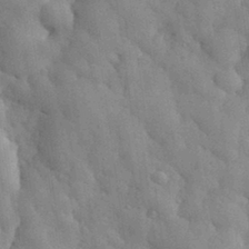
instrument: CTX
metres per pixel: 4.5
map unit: eHh
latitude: 31.3104
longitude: -73.0837
